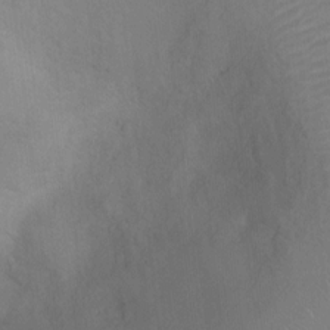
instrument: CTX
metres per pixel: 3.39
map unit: Ht
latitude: 5.8394
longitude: -29.9906
